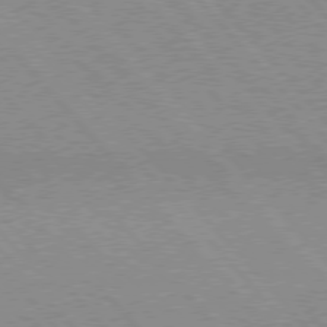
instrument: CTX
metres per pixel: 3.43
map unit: lApd
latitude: 76.3467
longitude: -86.3278
